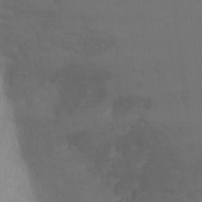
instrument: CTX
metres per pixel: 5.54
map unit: Ht
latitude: 3.4426
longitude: -27.9150
